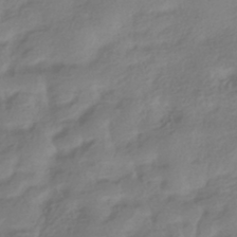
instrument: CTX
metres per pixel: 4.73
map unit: HNhu
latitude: -40.6329
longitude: 97.8423
